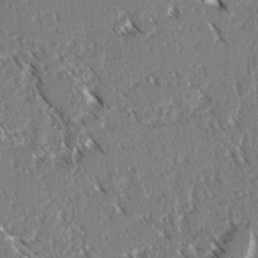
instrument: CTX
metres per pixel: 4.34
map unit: lAvf
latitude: 3.4048
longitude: -105.2726
